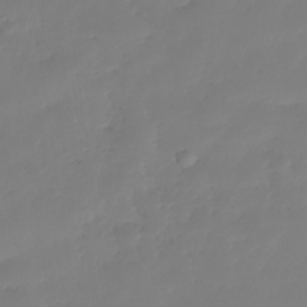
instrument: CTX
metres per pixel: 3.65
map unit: Nhe
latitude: -35.5588
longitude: -144.1955
